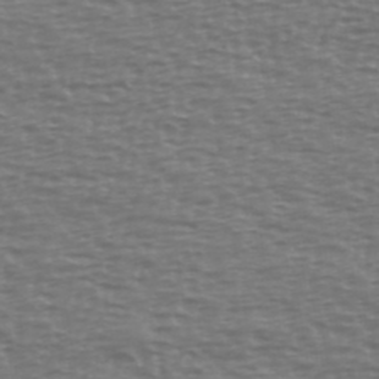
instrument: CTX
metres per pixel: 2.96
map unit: Ave
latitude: 38.7813
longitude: -113.8772
